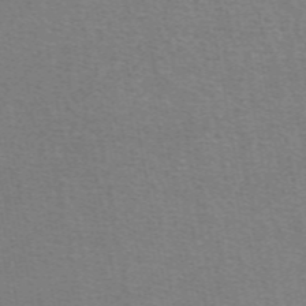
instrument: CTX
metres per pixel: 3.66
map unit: eAb
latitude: 50.1200
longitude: 105.5588
